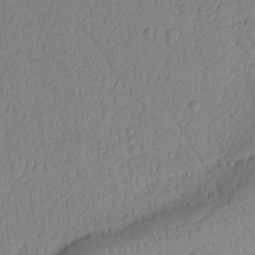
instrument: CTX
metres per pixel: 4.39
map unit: Ht
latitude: 10.2523
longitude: -78.4034
